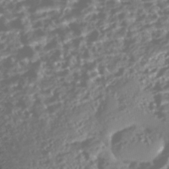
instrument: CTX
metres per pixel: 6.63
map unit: Nhe
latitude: -45.7100
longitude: 151.4454
